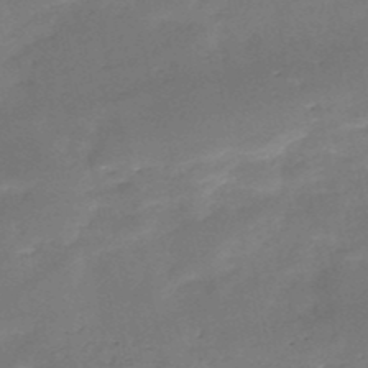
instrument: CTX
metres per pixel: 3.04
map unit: HNb
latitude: -50.7652
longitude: -39.1403
